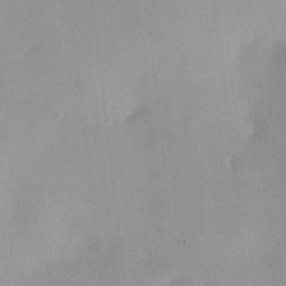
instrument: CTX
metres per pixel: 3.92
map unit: HNhu
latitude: 6.5546
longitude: 13.5399
